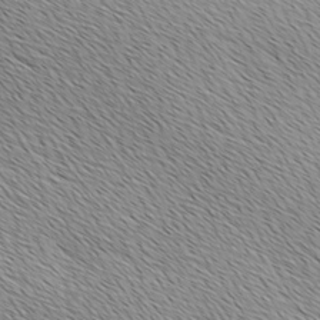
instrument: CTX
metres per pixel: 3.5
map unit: Ave
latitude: 9.9906
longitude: -107.4993
